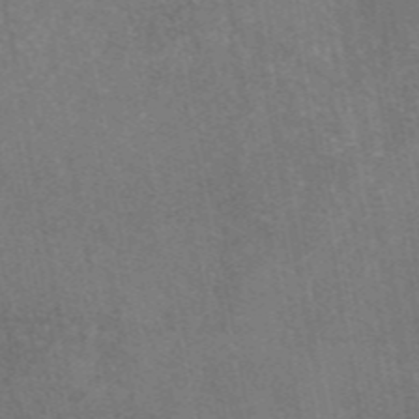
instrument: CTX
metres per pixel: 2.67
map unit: eAb
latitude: 46.6113
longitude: 113.7478
